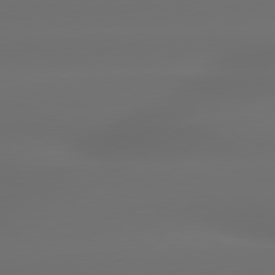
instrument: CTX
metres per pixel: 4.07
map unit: lApd
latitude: 79.5560
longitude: -138.4412
